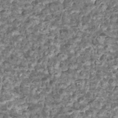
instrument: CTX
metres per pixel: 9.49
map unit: Htu
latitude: 2.8380
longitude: -20.9325
